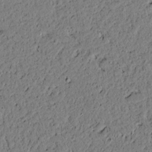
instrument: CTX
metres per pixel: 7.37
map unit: lAvf
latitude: 4.9136
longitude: 167.4076
